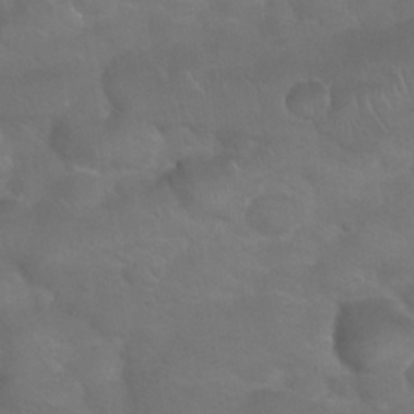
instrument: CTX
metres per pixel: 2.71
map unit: Nhu
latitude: 25.0269
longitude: -52.5546
